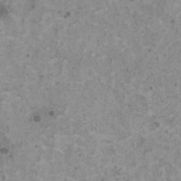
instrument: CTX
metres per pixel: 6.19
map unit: HNhu
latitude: 0.9135
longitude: 3.9556
